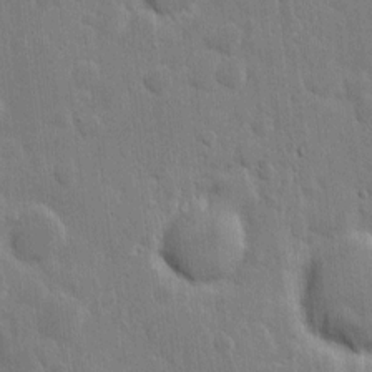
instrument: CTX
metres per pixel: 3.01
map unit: eHh
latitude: 6.1956
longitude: -70.7435
